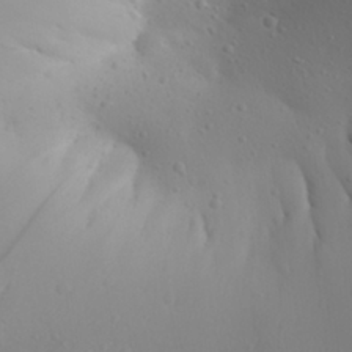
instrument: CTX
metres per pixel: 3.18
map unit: Aa
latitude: 28.1011
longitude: -146.3279
